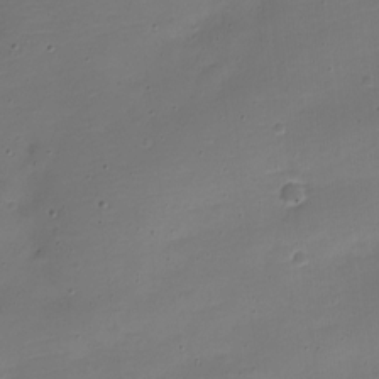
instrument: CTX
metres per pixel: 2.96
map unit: Nve
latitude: -21.9178
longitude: 105.1053
